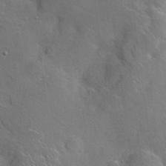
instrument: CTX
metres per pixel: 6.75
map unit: Hto
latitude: 19.8394
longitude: -49.4237
